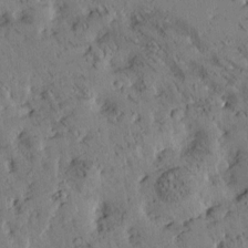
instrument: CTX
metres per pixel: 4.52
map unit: Htu
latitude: -2.3306
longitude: 175.1998
